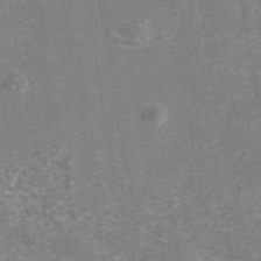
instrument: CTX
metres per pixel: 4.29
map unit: eAb
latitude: 42.9325
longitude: 107.1809
